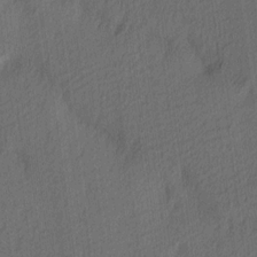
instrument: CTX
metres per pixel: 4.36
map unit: Ave
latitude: 13.4238
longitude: -106.8002
